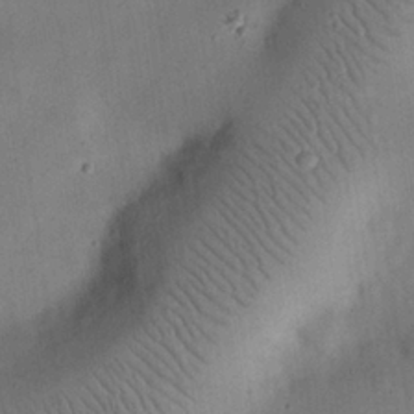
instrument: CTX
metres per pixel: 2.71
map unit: eHh
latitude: 25.1214
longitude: -69.3293
